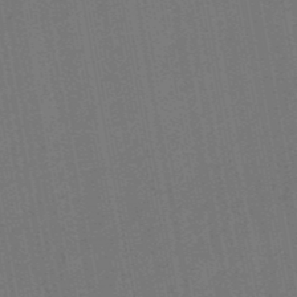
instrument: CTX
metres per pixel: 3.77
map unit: eHb
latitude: -49.7478
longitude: 73.5021
